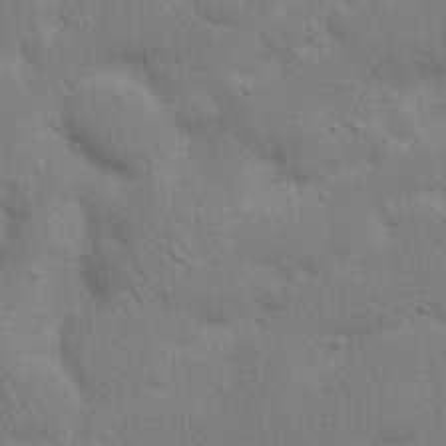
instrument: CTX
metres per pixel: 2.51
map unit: Nhu
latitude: 17.8205
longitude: -75.2537
